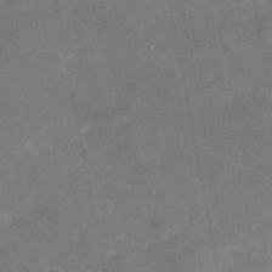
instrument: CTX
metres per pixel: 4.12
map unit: eHh
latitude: 5.1781
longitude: -69.9717
